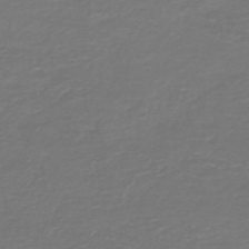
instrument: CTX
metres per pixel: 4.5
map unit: HNb
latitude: -47.2187
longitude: 53.4832
